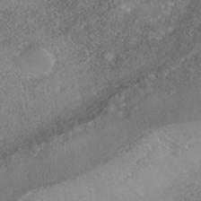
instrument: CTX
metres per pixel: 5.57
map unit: Nhe
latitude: -40.1228
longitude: -117.7261
